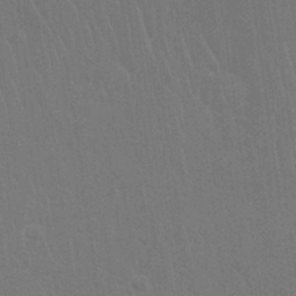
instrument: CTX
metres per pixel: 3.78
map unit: Nhu
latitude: 28.4034
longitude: -64.2334
